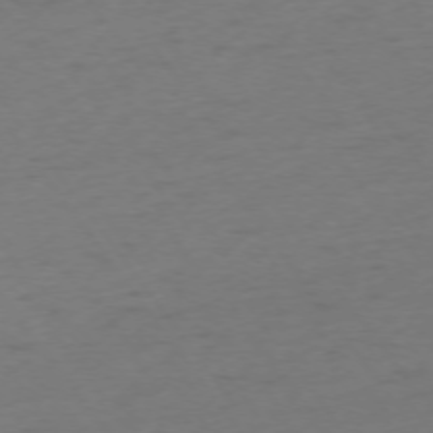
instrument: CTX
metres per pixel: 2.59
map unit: Ap
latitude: -74.5574
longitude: -71.5182
